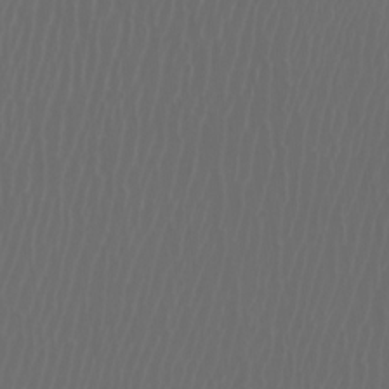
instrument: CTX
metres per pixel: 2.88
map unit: Htu
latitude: -5.2942
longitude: -74.6491
